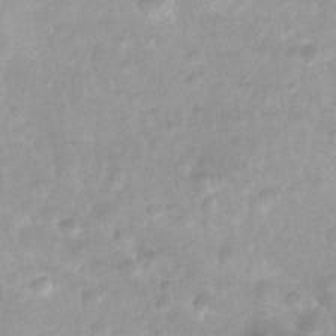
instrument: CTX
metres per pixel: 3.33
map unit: Nhu
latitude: 27.0270
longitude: -63.2348
